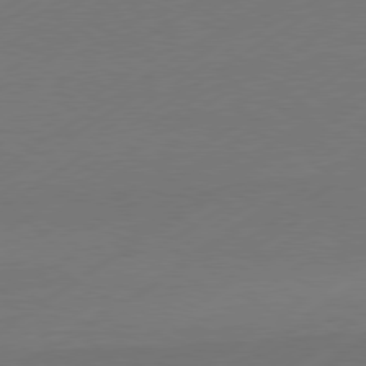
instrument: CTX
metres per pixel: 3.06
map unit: Hpe
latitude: -80.7841
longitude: 15.8045
